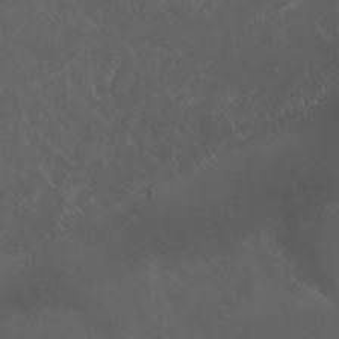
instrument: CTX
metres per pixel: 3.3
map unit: Nhu
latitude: 22.6490
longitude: -64.9136
